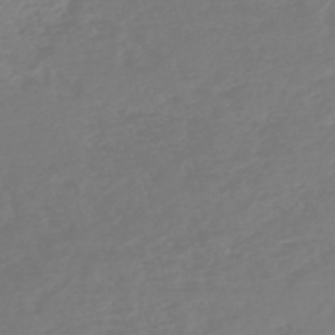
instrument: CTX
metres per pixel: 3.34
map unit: HNb
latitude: -46.2172
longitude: -35.2159
